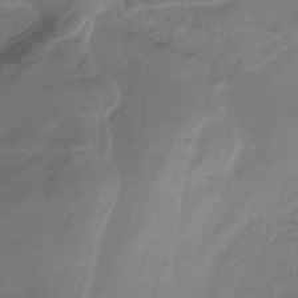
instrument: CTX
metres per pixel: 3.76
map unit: lHb
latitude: -32.6897
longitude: 64.0661
